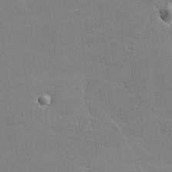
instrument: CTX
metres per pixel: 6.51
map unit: lHvf
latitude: -11.6155
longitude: -101.7450
